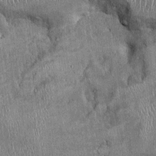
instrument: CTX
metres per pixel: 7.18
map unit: Ht
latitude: -2.1794
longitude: -13.0081
